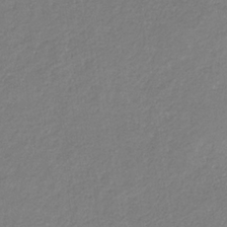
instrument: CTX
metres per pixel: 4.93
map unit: eHb
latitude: -30.6140
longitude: 66.7841
